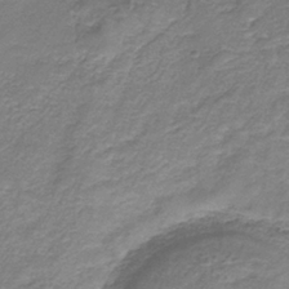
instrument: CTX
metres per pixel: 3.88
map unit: HNb
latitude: -36.6896
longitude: 50.7652
